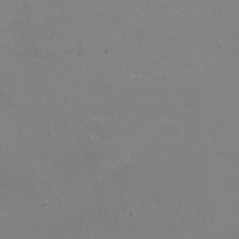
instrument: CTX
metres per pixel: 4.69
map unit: HNhu
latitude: -1.8990
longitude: -2.8380
